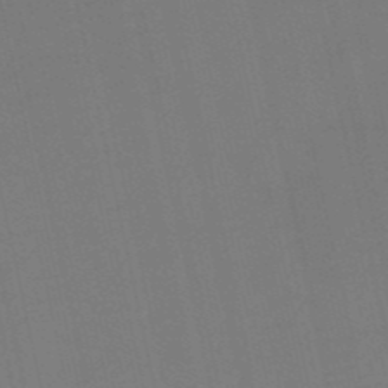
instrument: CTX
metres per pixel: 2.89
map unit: HNb
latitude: -52.3873
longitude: -48.1200
